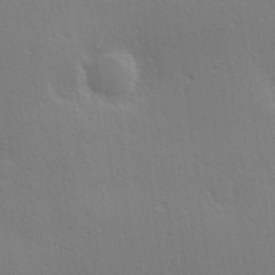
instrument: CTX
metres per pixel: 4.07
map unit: Hve
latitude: 18.9324
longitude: 149.5022
